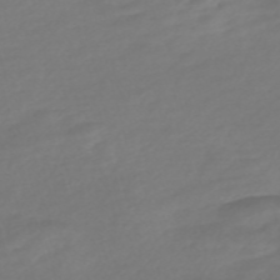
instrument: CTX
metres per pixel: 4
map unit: Nve
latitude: -58.3306
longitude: 57.5399
